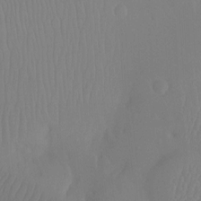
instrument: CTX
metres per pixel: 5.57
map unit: Nhu
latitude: -12.9353
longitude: -63.8206
